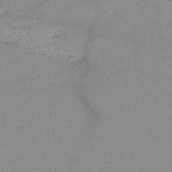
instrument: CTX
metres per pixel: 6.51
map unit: HNb
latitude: -49.4644
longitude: -40.8380
